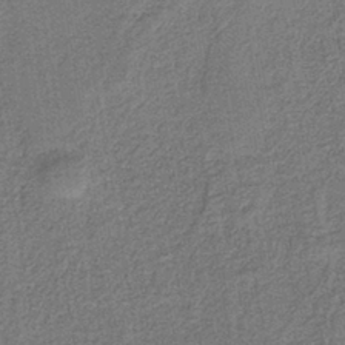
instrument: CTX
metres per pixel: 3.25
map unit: HNb
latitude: -39.9745
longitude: 51.0108
